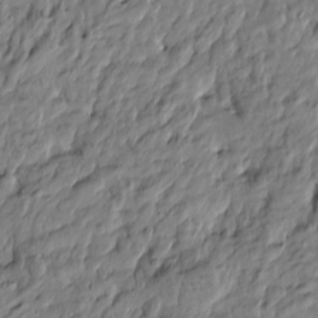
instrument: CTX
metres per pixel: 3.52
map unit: Htu
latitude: -6.1983
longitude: 177.8422
